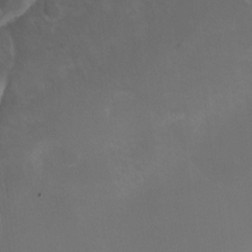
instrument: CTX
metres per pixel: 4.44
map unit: Nhu
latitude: -24.5951
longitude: -71.1970
